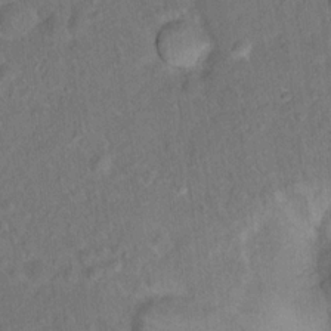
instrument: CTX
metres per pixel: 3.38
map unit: Ht
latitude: 14.8380
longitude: -40.4412
